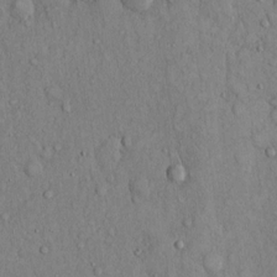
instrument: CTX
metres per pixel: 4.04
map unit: Hto
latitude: 13.6127
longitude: -58.2334
